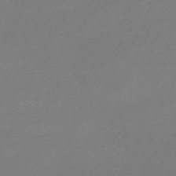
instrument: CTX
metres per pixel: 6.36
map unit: lHb
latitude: -47.0108
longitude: 62.7841
